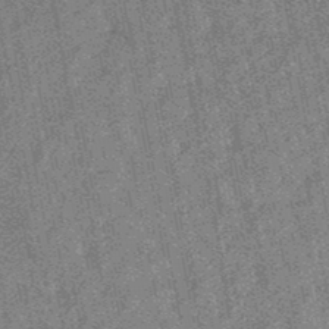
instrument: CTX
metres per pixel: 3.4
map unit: lHb
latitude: -48.1039
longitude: 80.7841
